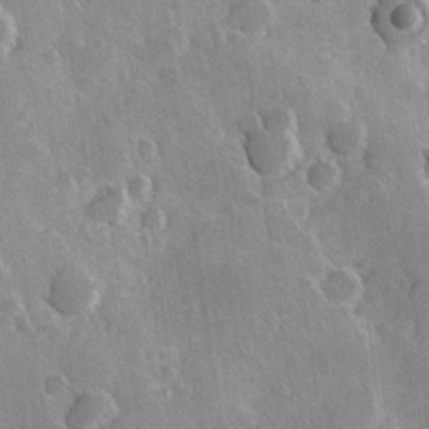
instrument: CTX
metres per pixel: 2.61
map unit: Hve
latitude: 23.4426
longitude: 147.4832
